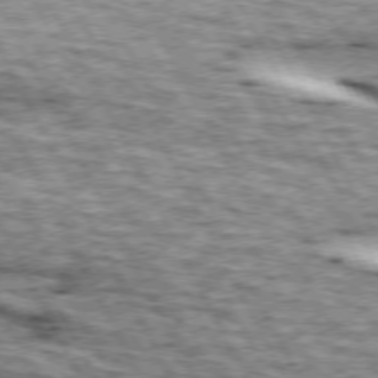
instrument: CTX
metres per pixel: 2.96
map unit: lApd
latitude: 73.4427
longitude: -55.5749
